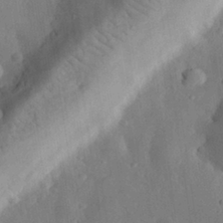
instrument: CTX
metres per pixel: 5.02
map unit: eHh
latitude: 30.8191
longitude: -78.1956
